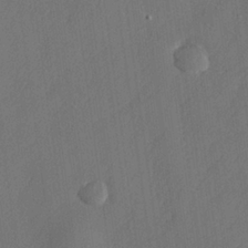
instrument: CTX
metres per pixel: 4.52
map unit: lHvf
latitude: 24.9324
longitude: 141.6722
